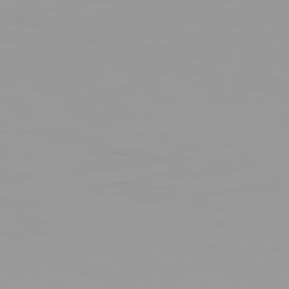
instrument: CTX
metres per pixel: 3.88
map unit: Hpe
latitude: 77.4993
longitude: -141.1025
